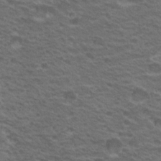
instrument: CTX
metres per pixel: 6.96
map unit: Nhu
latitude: 20.3090
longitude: -31.1215
